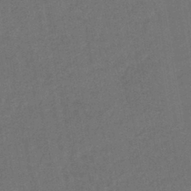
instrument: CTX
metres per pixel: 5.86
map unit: lHb
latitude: -43.2942
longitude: 68.5006
